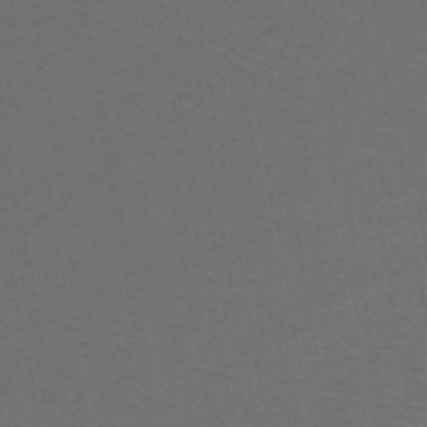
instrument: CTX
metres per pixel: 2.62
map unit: lHb
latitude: -43.0864
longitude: 53.2187
